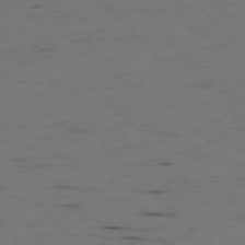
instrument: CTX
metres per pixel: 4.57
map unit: Ap
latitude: -76.2928
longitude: -90.8569
